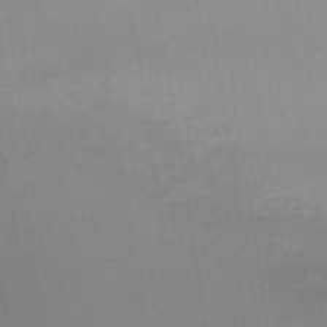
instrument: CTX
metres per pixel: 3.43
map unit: lHb
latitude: -48.5763
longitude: 67.5966
